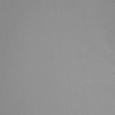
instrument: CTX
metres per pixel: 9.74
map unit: Ht
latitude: 0.3845
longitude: -36.0633
